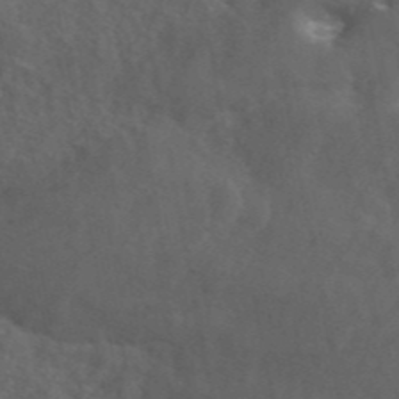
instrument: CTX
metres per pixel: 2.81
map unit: ANa
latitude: 44.3467
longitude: 26.6518
